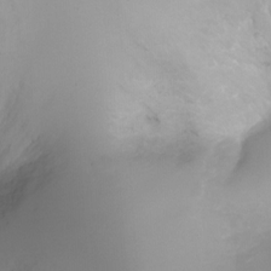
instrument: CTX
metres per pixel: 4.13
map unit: Ht
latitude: -6.8597
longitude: -20.3656
